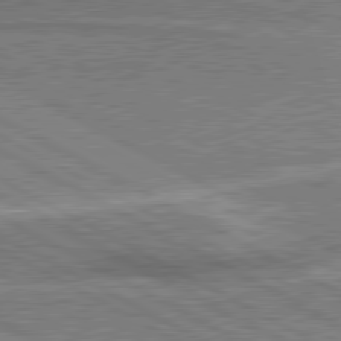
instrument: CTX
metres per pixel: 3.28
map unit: lApd
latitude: 80.4790
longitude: 141.3510
